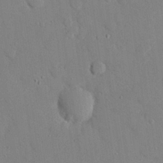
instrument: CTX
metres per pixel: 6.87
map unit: eHh
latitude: 26.8947
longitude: -79.3671
